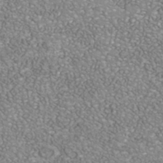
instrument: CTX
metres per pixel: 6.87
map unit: Nhu
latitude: -40.1795
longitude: -81.2726
